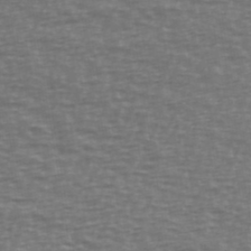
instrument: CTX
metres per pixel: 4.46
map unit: Ave
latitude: 38.8947
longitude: -113.4237
